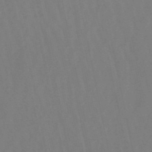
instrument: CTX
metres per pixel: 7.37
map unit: lHb
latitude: -49.9556
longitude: 71.5777
